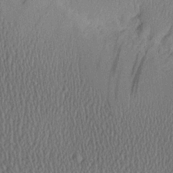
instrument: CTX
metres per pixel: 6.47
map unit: Aa
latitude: 24.8191
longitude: -135.6316
